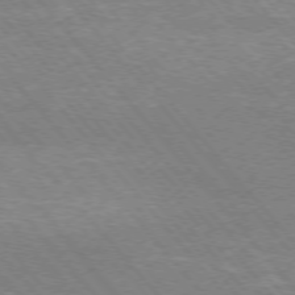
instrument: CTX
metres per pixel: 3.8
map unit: Hpe
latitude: -76.5952
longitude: -13.6127
